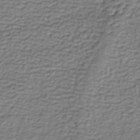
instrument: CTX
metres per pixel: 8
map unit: lHb
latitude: -36.1605
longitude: 61.7478
